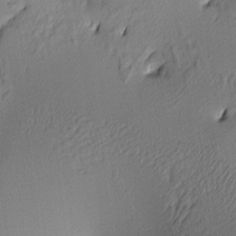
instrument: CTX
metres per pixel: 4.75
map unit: lAa
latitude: 3.5182
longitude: -115.7827
